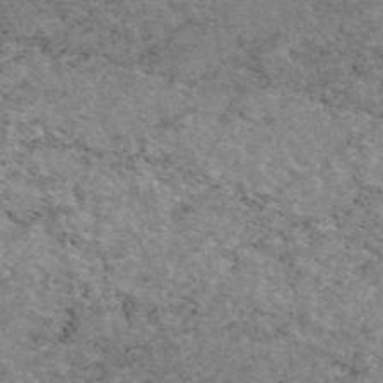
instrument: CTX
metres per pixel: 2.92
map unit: eAb
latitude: 47.4049
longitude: 114.9164
